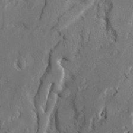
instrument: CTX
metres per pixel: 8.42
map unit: Ave
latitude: 22.7624
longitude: -130.9892
